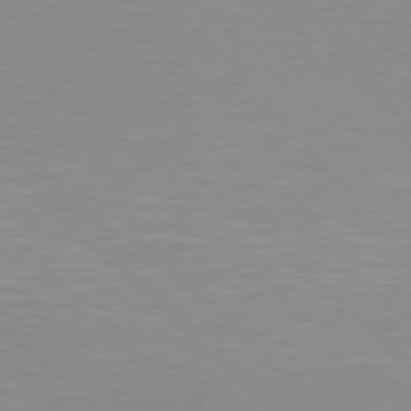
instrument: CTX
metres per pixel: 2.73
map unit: Hpe
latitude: 77.5749
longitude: -161.1592
